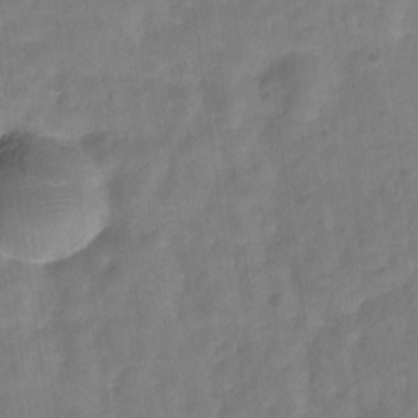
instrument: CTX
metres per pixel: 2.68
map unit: Hve
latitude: -32.1795
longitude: 92.8975
